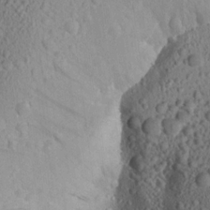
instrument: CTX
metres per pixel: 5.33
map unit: Aa
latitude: 16.5924
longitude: -144.3089
